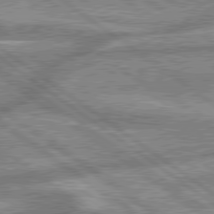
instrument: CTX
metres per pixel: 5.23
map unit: lApd
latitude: 79.6316
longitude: -168.7624
